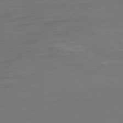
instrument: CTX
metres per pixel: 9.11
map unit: Ap
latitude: -79.4265
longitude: -61.0080
